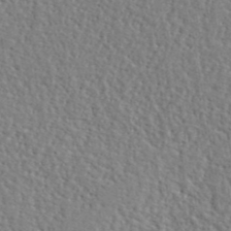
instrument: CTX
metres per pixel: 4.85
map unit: lHvf
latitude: 42.2712
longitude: -87.6505
